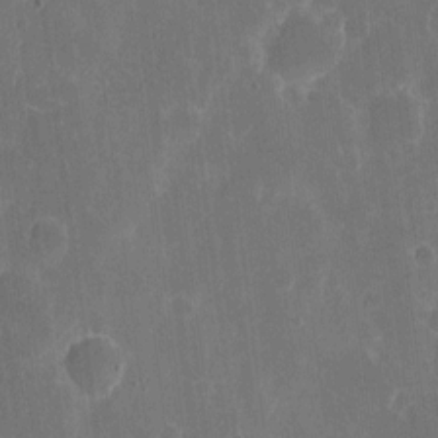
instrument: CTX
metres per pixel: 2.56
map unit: eHh
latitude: 5.7261
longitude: -66.9891
